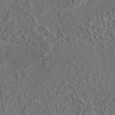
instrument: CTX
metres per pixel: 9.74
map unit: eAb
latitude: 43.7261
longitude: 116.6140
